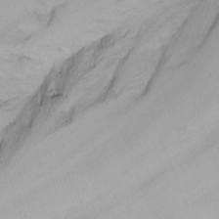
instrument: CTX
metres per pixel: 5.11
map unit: Nhu
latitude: -6.6518
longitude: -65.8016
